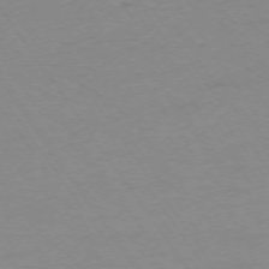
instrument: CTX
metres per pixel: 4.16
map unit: Ap
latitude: -74.1606
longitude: -79.8584
